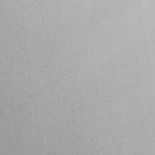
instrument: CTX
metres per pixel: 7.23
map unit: lHvf
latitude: 22.1767
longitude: 141.8989
